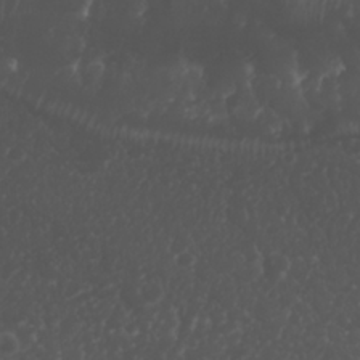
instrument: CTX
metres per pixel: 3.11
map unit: Nhu
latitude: 26.2712
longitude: -64.4790
